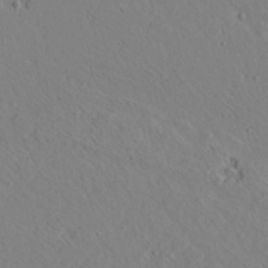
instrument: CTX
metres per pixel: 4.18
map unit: Ave
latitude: 21.6505
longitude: -140.0255
